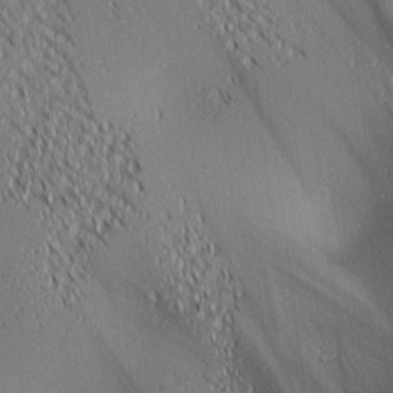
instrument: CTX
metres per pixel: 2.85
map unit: lAa
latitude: 1.4048
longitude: -116.1956
